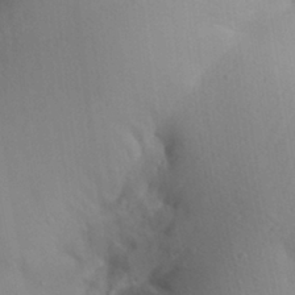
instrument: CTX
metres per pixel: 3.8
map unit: Aa
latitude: 27.3104
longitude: -147.5372
